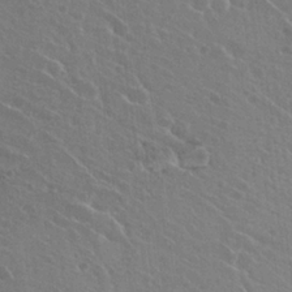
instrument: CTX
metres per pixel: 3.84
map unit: Hto
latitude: 22.8758
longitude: -30.8002
